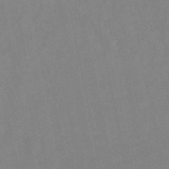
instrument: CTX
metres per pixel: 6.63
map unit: lHb
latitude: -49.6155
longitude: 71.0298
